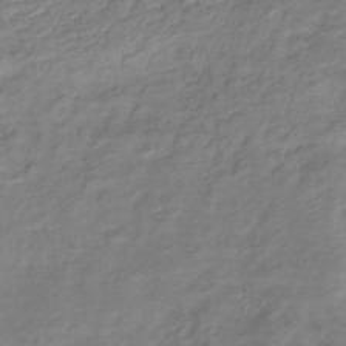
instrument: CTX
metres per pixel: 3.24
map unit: lHb
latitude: -41.7289
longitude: 79.2376
